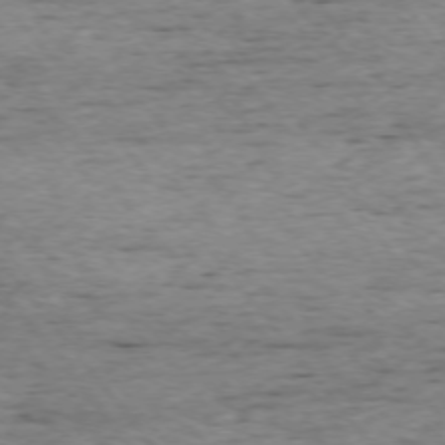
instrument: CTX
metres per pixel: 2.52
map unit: Ap
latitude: -75.0865
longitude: -90.8380
